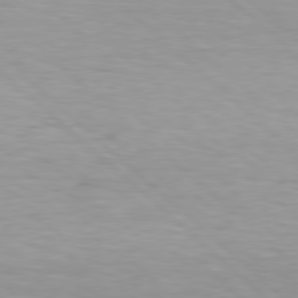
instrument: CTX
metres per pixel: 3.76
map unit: Hpe
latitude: 77.8016
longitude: -125.8772
